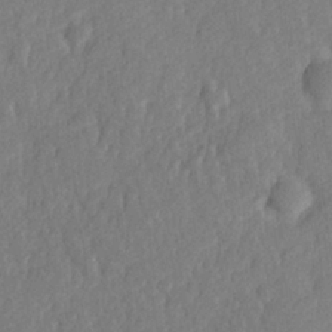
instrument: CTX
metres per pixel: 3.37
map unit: Hve
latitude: 25.1025
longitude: 144.0850
